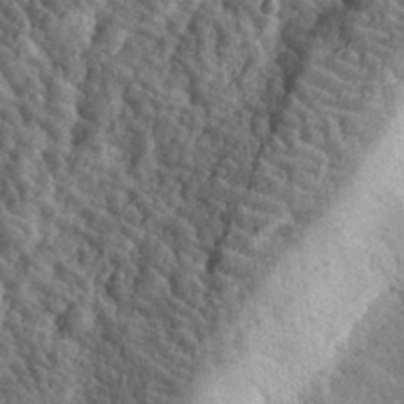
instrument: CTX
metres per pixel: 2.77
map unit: eHh
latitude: 33.4049
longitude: -79.6694
